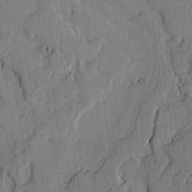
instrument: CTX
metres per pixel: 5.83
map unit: lAvf
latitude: -2.6896
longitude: -107.8016
